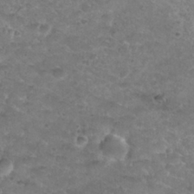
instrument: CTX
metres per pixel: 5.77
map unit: Nhu
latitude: 29.3481
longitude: -49.9339
